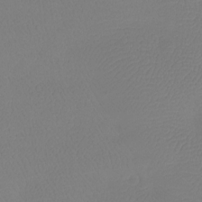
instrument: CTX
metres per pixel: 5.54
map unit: Htu
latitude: -13.0864
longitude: -46.8947
